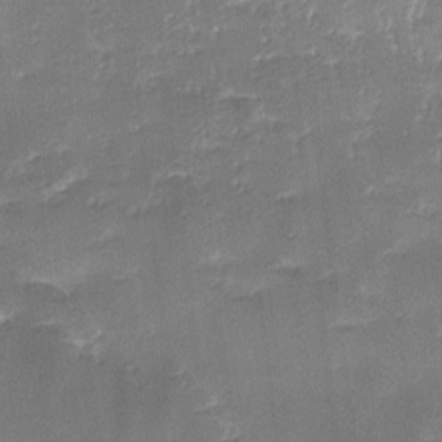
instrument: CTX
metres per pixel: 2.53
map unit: Ave
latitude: -8.1417
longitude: -123.0647
